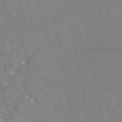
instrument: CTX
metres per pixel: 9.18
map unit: eAb
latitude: 48.5735
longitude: 117.5588
